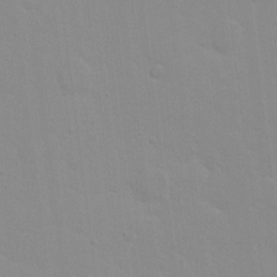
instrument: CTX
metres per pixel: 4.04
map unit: Hto
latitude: 16.3656
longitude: -39.2348
